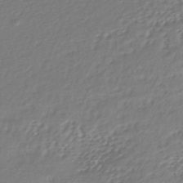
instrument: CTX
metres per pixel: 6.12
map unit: lHb
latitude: -43.1620
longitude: 71.0298
